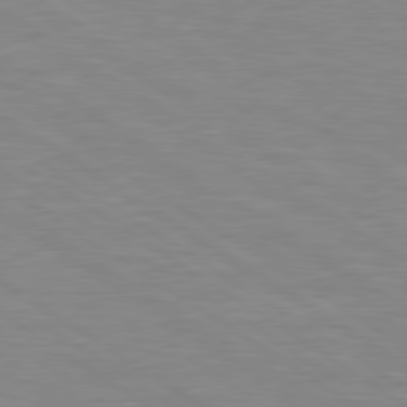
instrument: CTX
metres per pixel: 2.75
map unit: Hpe
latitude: 79.3671
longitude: -128.1011
